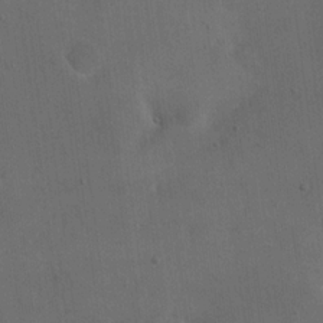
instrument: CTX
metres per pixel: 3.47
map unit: eHh
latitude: 18.7057
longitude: -65.4615
